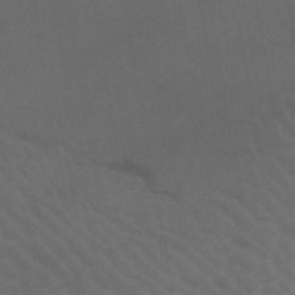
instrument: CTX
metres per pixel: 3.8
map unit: lHb
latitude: -45.7478
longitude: 77.1998
